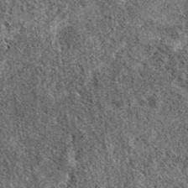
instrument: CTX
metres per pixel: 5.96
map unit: eAb
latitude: 39.6127
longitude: 111.0486
